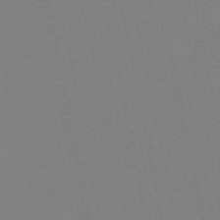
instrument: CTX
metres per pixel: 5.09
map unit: lHb
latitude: -49.6533
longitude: 81.0676
